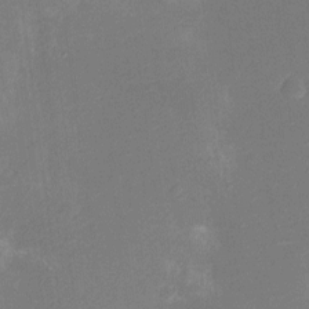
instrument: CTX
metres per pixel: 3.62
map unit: Ht
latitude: -11.3321
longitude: -23.4804
